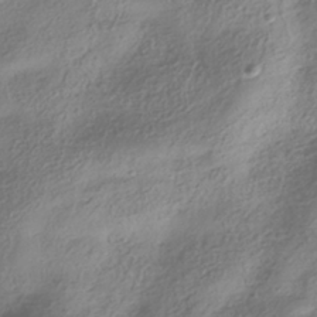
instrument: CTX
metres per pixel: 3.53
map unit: HNhu
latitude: -40.8030
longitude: 102.1417
